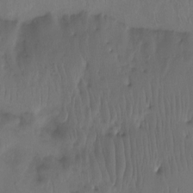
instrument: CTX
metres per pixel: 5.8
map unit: Htu
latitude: -15.1809
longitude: -45.4993
